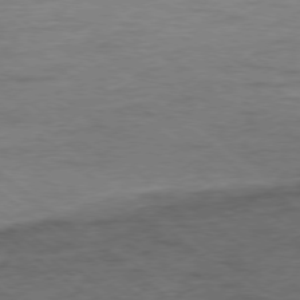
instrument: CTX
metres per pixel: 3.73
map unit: Ap
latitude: -78.0661
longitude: -83.1970
